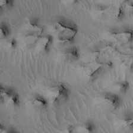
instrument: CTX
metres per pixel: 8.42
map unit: Htu
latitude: -5.4643
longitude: 156.7841
